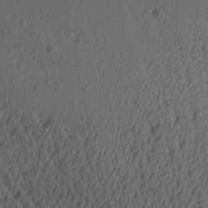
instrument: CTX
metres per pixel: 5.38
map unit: Aa
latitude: 27.4804
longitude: -134.7435
